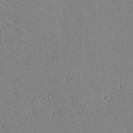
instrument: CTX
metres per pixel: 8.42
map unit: lAvf
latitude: 16.4412
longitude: -127.7639
